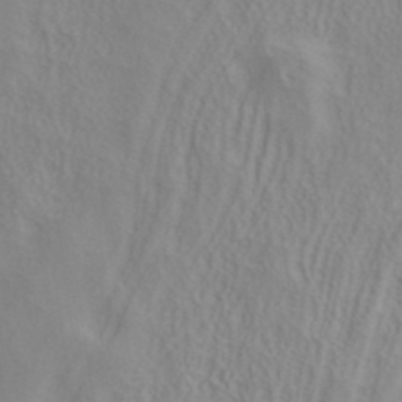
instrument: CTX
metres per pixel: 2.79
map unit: ANa
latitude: 38.2333
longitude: 23.1809
